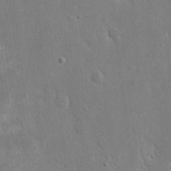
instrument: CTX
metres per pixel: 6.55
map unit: eHh
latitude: 19.6694
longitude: -71.2159
